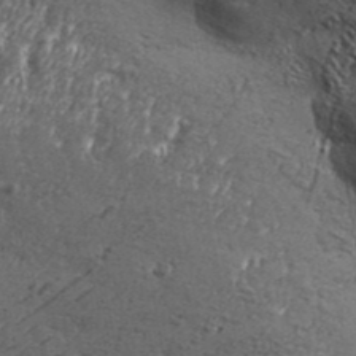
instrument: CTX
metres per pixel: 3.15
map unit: Aa
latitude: 34.0255
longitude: -135.5182
